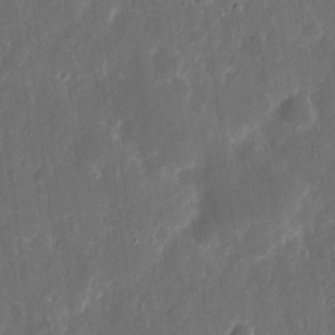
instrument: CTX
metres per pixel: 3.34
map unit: eHh
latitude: 11.3482
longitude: -72.5168
